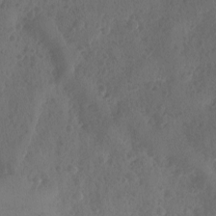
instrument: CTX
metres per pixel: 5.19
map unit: Ave
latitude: -9.8800
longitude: -118.2900
